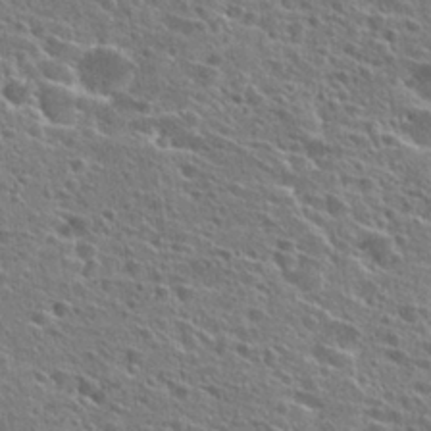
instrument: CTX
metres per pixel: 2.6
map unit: Hto
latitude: 25.9906
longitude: -45.8583
